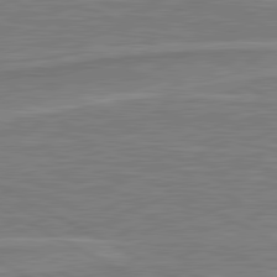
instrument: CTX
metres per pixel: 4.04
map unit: lApd
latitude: 81.0836
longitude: -173.2159
